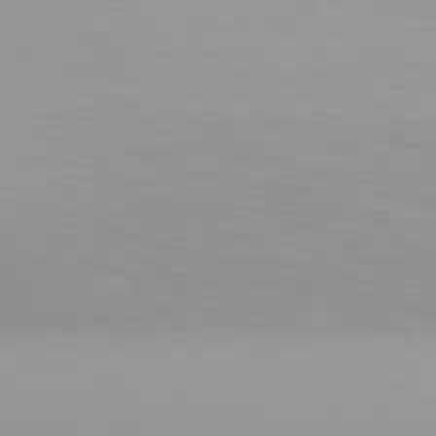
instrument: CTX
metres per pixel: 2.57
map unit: Hpe
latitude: 77.4993
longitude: -133.2348
